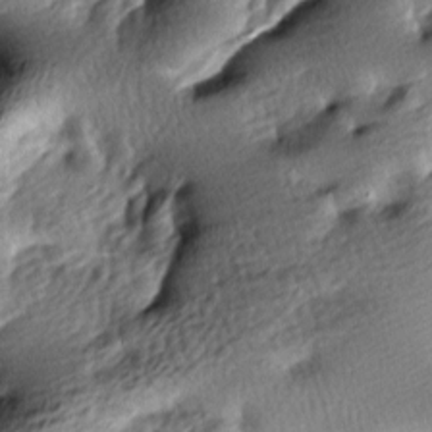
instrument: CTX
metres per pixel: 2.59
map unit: lAa
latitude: -8.9731
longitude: -126.5168
